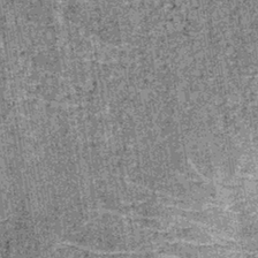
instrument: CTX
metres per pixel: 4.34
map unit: lHb
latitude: -37.8989
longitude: 67.3888
